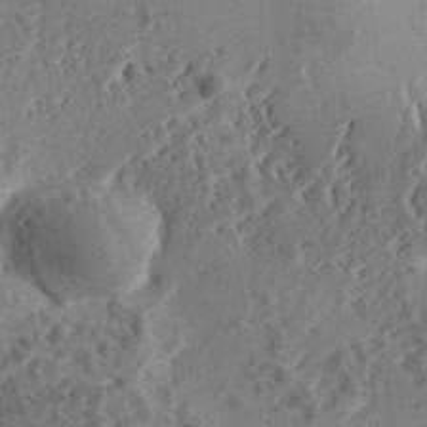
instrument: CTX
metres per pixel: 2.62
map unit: eHh
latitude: 34.5734
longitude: -133.7450
